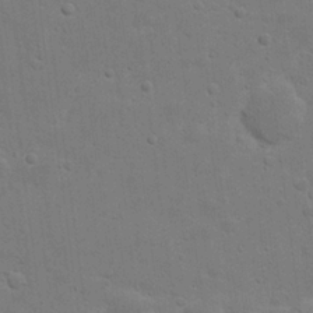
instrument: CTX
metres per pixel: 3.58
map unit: eHh
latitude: 21.0081
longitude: -62.5735
